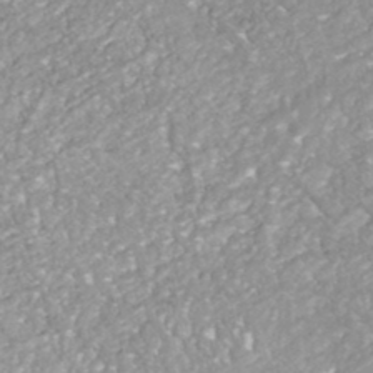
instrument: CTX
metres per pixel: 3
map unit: HNhu
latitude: -46.6707
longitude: 98.0283
